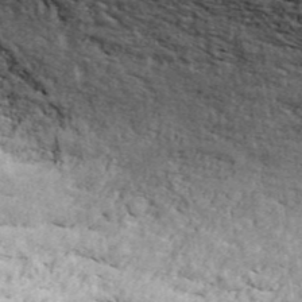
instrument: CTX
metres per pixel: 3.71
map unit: ANa
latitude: 44.3845
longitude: 46.9541
